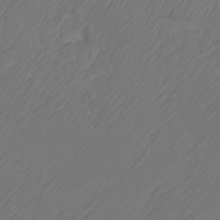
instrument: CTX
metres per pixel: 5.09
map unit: Htu
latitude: -7.1620
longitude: -70.4790
